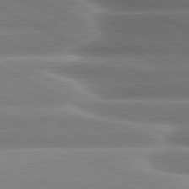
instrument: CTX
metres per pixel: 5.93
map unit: lApd
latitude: 80.4412
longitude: -136.4601
